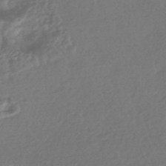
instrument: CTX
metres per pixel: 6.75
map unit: HNhu
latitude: -44.4251
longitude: 92.4062
